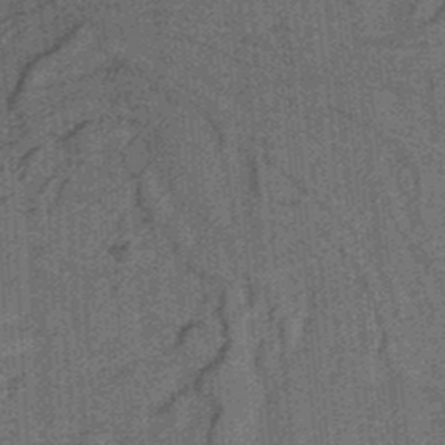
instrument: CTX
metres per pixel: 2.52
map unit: lHb
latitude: -37.5399
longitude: 57.5021
